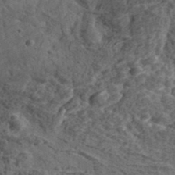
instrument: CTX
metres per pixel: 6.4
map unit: eHh
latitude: 36.8191
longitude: -79.8017
